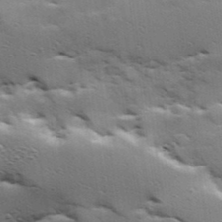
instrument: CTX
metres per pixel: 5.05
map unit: Hve
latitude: 24.0633
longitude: -96.1389
